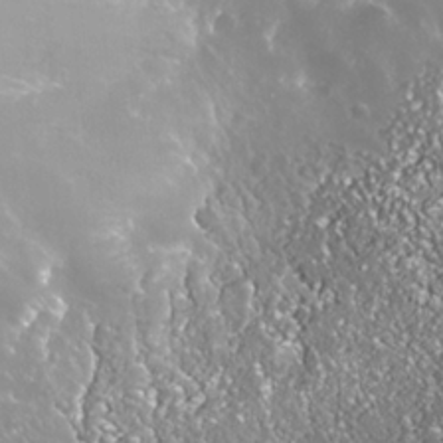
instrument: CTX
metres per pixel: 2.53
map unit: Nhe
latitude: -36.0094
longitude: -91.4804
